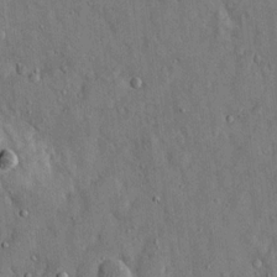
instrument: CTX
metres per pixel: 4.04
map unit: eHh
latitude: 14.5168
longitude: -68.5735
